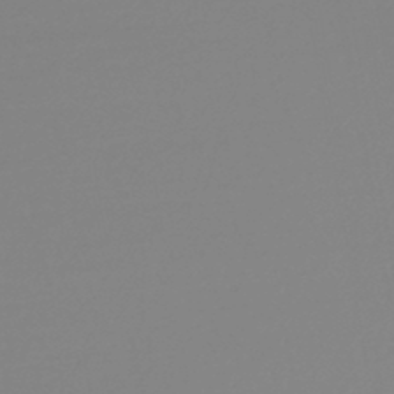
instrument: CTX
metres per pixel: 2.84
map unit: lHb
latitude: -45.8045
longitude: 76.0283
